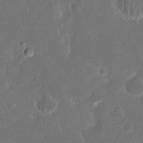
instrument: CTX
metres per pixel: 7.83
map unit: eHh
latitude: 17.1025
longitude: -72.8569
